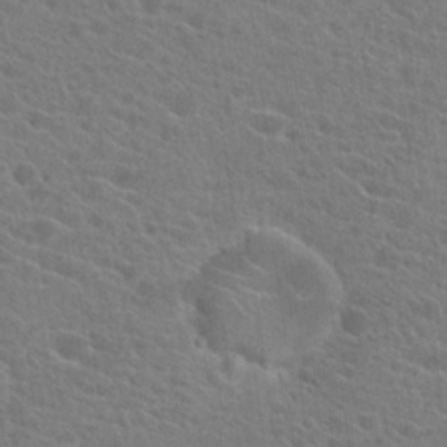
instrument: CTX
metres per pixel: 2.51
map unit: Hto
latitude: 22.6679
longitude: -39.7261
